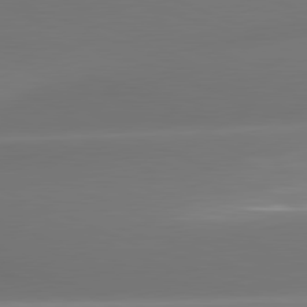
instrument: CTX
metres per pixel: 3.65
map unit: lApd
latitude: 81.3293
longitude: -161.3104
